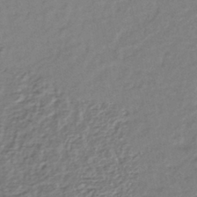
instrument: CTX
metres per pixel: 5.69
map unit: lHb
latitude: -41.6533
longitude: 76.0850
